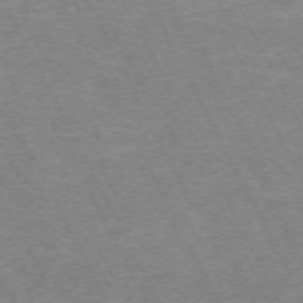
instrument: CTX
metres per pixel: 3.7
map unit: Hpe
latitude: -71.5399
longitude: 9.5210
